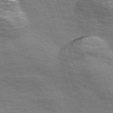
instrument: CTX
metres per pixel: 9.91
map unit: Nve
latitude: -57.0297
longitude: 59.7666
